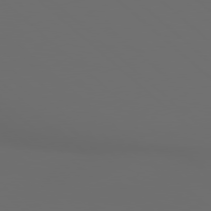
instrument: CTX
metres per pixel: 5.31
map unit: Hpe
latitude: 78.1956
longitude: -173.7260
